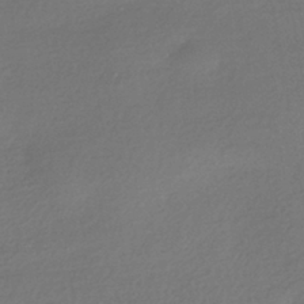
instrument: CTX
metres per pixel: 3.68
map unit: HNhu
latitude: -42.3684
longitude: 95.1242
